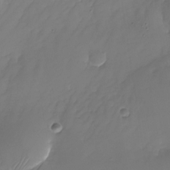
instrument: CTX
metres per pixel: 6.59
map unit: Nhu
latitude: -25.3321
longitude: -71.2537
